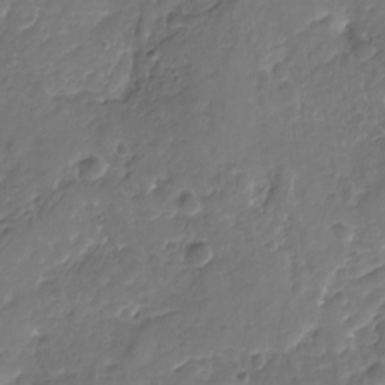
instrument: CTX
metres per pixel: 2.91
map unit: Nhu
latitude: -19.7289
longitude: -57.1214
